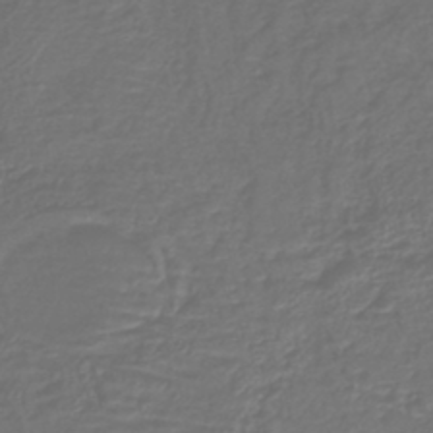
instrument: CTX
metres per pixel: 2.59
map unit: lHb
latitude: -42.8030
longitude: 77.0297
